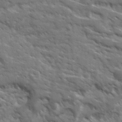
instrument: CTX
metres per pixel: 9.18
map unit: Ave
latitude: 17.4993
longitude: -130.7814
